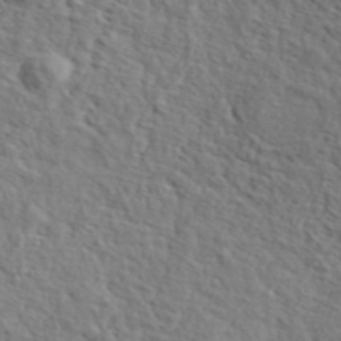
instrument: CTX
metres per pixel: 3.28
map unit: ANa
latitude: 43.9528
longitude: 46.7085
